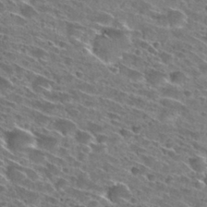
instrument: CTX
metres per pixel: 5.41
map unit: Hto
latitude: 29.7827
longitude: -45.0080
